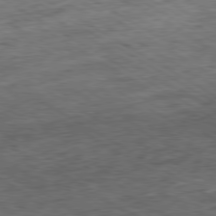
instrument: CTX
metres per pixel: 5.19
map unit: Ap
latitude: -80.4062
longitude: -84.5924
